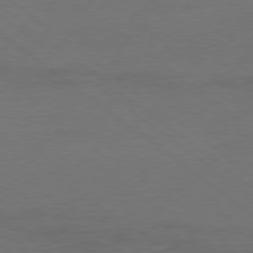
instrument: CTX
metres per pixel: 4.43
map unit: Ap
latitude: -79.3509
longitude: -56.5356
